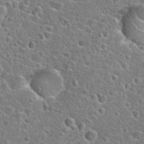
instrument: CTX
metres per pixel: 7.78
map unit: Hto
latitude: 24.3467
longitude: -46.8947
